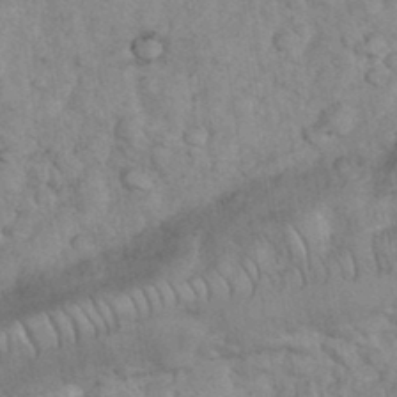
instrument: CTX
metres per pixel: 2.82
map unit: eHh
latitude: 35.8205
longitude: -63.4994
